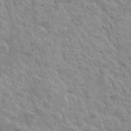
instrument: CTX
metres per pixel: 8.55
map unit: Hto
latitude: 35.9717
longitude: -50.2144
